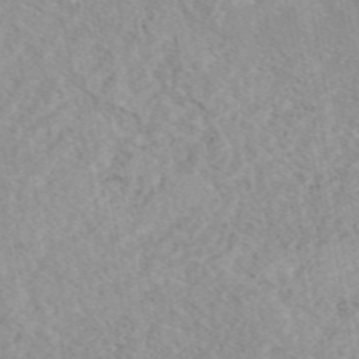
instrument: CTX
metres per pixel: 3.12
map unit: eAb
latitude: 44.4223
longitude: 114.4062
